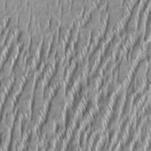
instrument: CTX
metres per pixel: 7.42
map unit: Aa
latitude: 8.2145
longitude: -131.7828
